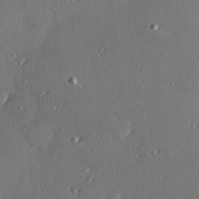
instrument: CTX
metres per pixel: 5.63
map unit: Hve
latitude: 27.6883
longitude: -91.1403
